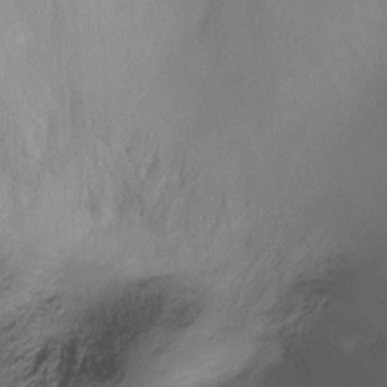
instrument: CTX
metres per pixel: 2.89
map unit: Ht
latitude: -6.6329
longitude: -27.2348
